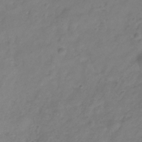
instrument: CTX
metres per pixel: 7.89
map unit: Hve
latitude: -33.0298
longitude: 91.8612
